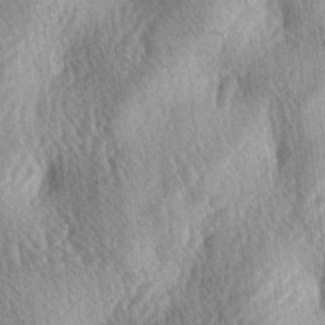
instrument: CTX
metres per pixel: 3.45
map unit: lAa
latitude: -4.0472
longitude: -126.2523
